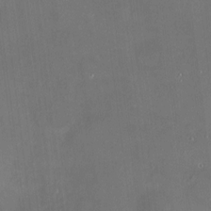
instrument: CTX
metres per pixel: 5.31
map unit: HNhu
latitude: 7.3860
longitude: 9.3698
